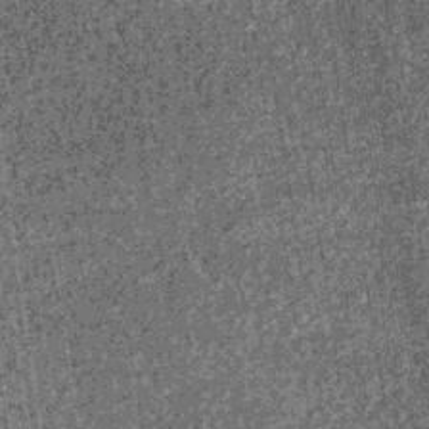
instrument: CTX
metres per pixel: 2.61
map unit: lHb
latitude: -36.3117
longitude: 67.5022
